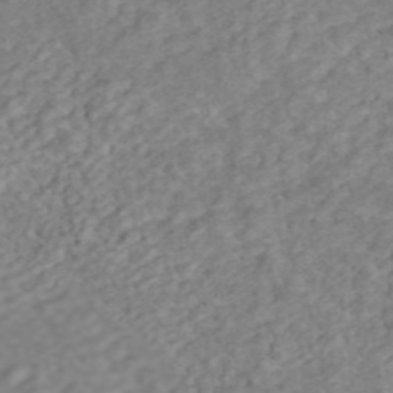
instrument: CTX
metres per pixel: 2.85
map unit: ANa
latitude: 45.3481
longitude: 22.3118
